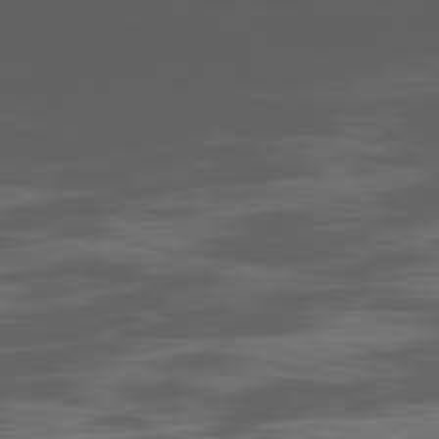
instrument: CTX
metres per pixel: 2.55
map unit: Ap
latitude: -80.9920
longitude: -62.2145
